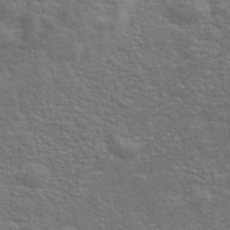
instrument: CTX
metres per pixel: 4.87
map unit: eHh
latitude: 36.6869
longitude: -81.4048
